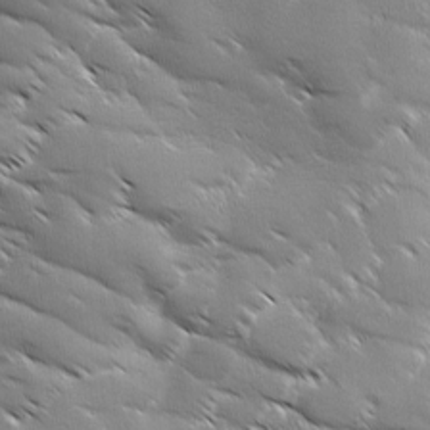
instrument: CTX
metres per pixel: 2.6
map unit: Ave
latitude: 1.8016
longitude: -113.9150
